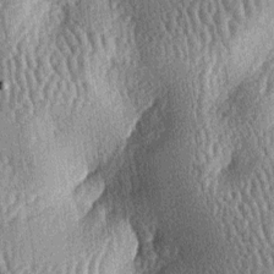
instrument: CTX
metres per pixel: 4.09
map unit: lAa
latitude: -6.6896
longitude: -127.7639
